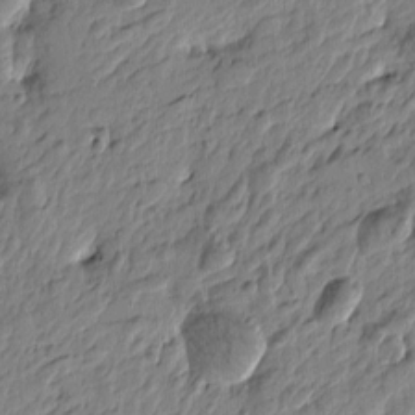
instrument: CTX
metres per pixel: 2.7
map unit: Htu
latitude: -4.4062
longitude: 179.6344
